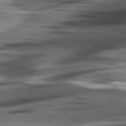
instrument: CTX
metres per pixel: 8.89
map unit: lApd
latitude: 81.8016
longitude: 127.2942
